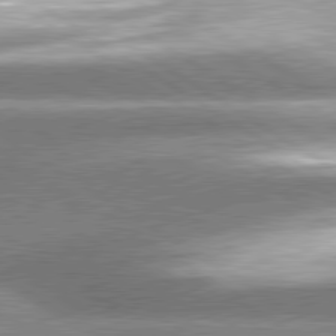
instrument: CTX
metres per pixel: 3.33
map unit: lApd
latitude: 80.3278
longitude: -154.2145
